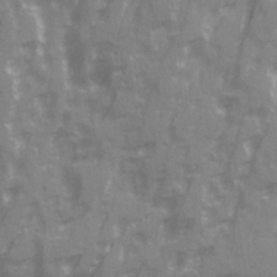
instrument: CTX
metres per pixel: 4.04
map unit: Ave
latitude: 20.5546
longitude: -132.3089
